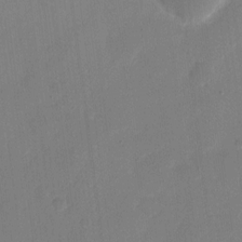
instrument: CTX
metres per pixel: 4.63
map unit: eHh
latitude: 9.8017
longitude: -68.0822
